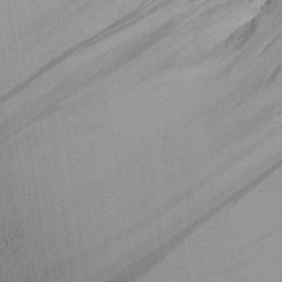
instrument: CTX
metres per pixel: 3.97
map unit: Aa
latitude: 26.8191
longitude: -129.8016
